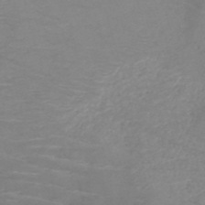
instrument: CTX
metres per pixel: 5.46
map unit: HNb
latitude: -49.8989
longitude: -46.5735
